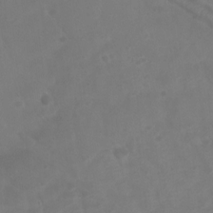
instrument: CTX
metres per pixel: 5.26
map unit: Htu
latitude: 2.4223
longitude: -21.2915
